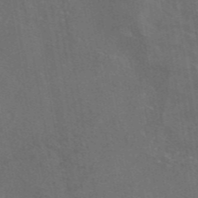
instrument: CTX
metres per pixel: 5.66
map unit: eAb
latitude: 46.8947
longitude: 108.3306
